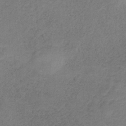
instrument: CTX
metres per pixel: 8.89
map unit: HNb
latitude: -32.5574
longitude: 58.6518
